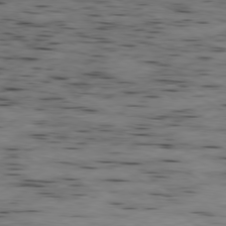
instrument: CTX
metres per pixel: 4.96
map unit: Ap
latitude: -79.7099
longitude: -100.8947
